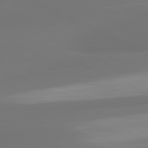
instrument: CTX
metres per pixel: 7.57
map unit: lApd
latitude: 81.1592
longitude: -164.9325
